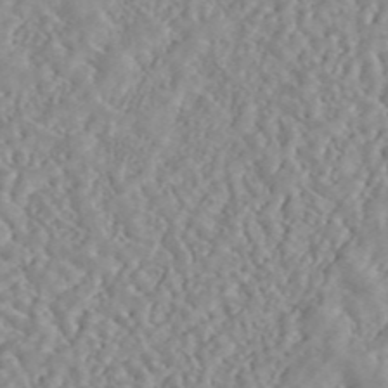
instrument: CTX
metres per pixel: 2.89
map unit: ANa
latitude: 45.8961
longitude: 49.9556
